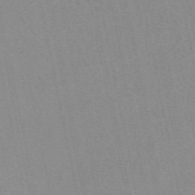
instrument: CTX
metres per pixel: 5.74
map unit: eAb
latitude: 49.3293
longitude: 106.3118
